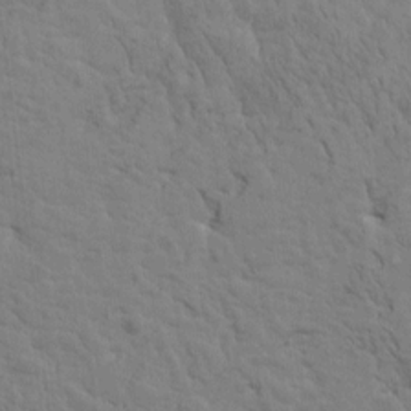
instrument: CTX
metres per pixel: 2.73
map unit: Htu
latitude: -1.7667
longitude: 179.8044
